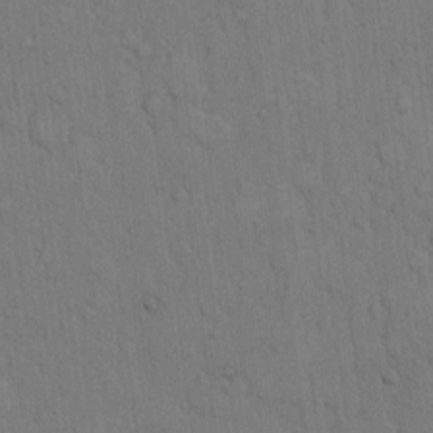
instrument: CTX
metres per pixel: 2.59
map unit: Hto
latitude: 8.5546
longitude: -60.9513
